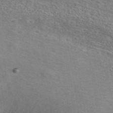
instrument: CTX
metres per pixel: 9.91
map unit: ANa
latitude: 40.0255
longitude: 20.8408
